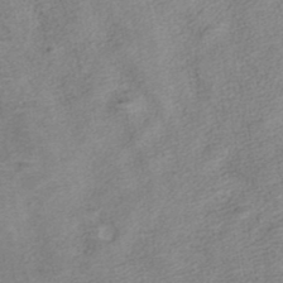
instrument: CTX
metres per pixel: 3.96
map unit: ANa
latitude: 37.6316
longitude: 16.0094
